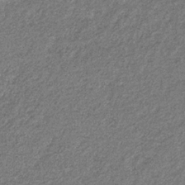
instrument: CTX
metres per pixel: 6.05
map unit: eHb
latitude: -31.4832
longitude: 69.7666
